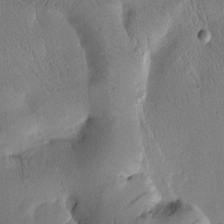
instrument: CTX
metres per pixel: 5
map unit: Htu
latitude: -1.3699
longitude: 172.0094
